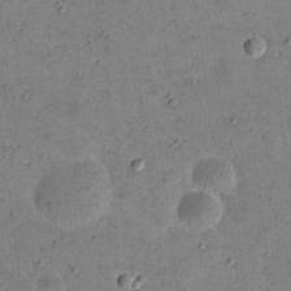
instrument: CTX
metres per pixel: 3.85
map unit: eHh
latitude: 21.8206
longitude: -65.9906
